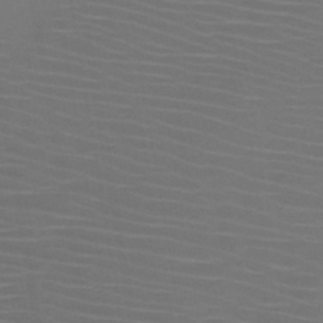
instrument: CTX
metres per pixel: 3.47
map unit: HNb
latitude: -47.4265
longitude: -43.9339
